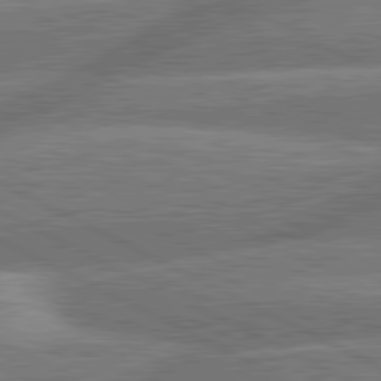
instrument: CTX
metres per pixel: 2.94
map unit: lApd
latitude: 81.2348
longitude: -166.6112
